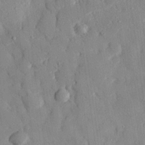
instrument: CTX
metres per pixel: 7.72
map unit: eHh
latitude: 28.0822
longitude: -77.8016
